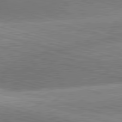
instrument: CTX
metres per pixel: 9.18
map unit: lApd
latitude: 81.4993
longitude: -162.8569
